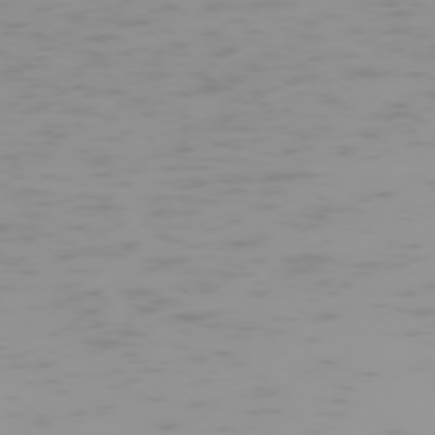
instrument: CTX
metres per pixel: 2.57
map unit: Hpe
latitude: -74.8219
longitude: 7.3509
